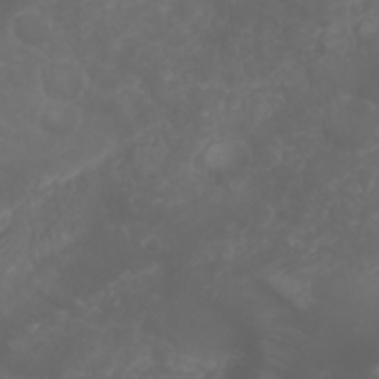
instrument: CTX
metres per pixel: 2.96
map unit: Nhu
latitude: 23.8772
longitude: -60.2711
